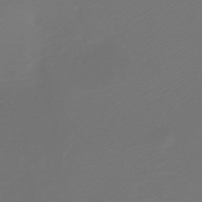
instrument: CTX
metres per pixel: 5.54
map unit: HNb
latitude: -47.8611
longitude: 59.9745
